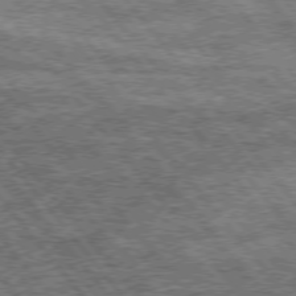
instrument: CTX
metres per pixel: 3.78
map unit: Hpe
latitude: 75.0081
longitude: -144.1389
